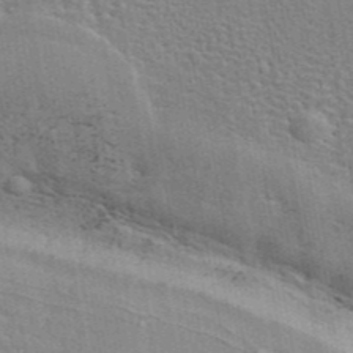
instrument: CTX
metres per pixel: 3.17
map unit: eAb
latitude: 44.3278
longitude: 110.5006
